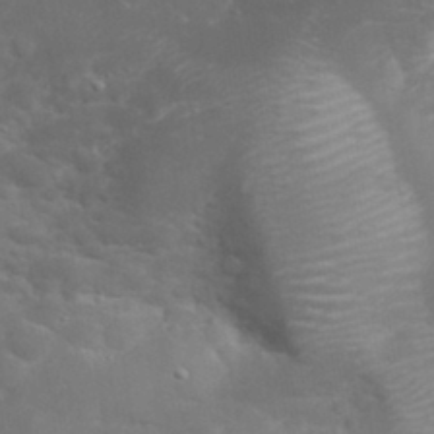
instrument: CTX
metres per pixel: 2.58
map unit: eHh
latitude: 32.3656
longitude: -61.7071
